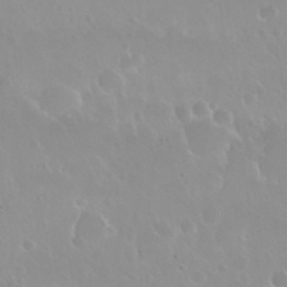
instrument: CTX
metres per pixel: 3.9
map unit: Nhu
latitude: 29.9906
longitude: -56.6490
